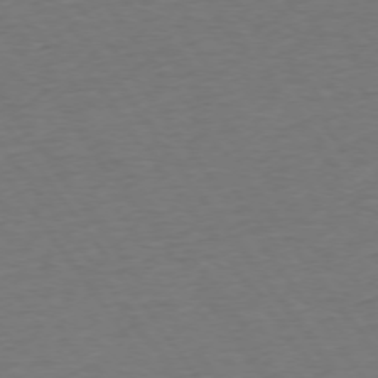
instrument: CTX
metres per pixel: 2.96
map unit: Ap
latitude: -75.1243
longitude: -89.6883
